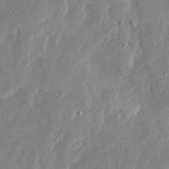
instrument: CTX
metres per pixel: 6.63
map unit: Ave
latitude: 22.8002
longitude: -129.8772
